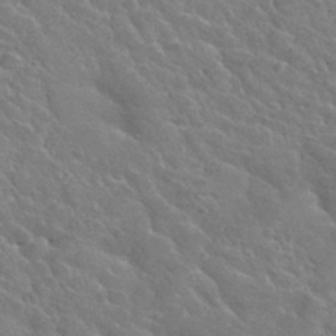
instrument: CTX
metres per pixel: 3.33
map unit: Hto
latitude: 33.8205
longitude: -49.8772
